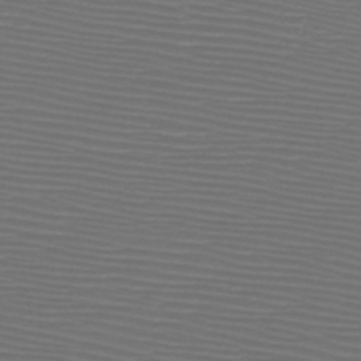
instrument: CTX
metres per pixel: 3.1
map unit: HNb
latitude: -47.9178
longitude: -41.7827
